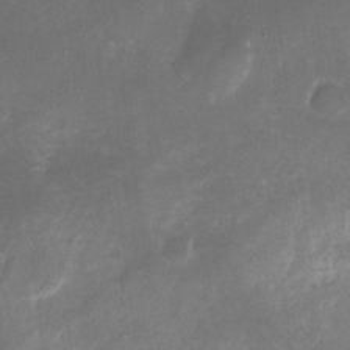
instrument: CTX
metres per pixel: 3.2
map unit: Nhu
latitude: -26.0472
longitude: -70.6679
